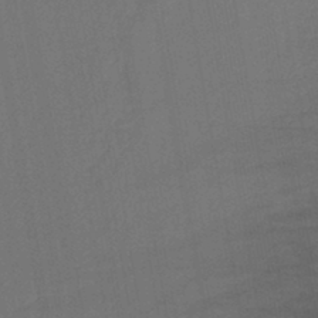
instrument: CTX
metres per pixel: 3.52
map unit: lHb
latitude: -43.4643
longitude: 68.2361
